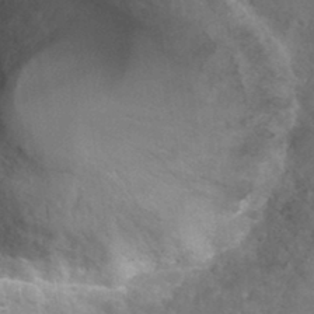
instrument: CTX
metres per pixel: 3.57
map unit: Hto
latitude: 35.3481
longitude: -51.0458
